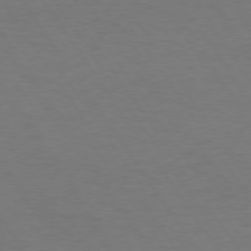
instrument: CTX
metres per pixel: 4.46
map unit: Hpe
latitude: 74.1389
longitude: -130.2901
